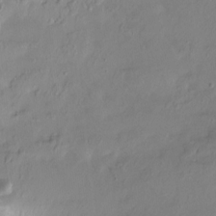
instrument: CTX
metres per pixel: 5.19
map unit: Ht
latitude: -15.3699
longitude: -44.6112
